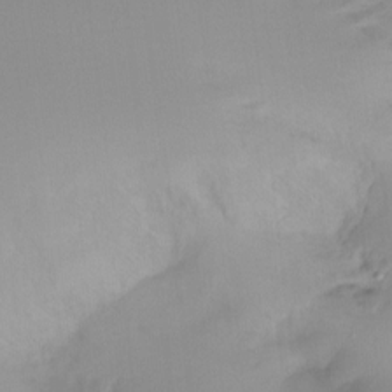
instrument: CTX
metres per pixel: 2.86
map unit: Htu
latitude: -14.9353
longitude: -45.7638
